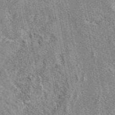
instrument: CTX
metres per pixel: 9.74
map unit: eAb
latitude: 45.4993
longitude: 110.5006
